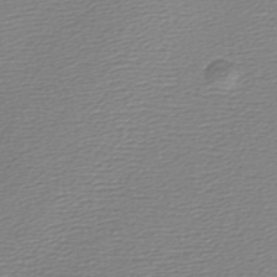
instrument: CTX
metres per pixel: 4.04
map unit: lHb
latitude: -44.8786
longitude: 76.3873
